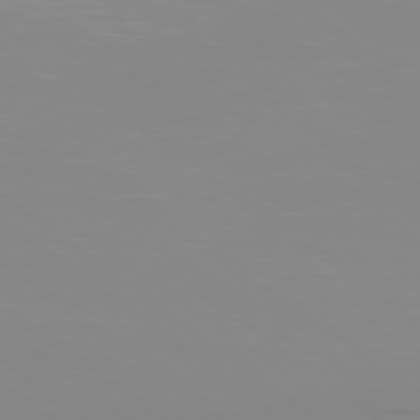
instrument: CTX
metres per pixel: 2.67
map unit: Ap
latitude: -78.5573
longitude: -93.8205
